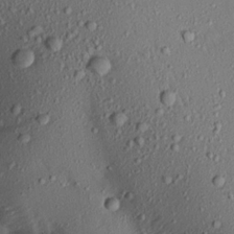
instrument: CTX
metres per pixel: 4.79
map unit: Aa
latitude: 17.3482
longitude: -148.4601
